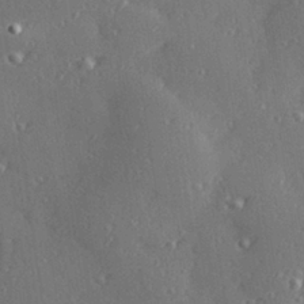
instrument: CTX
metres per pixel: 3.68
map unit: Hve
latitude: 27.8206
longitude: -92.3467
